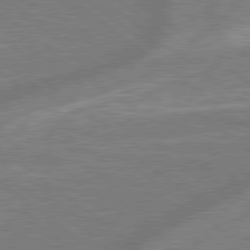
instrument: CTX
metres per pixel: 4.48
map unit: lApd
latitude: 79.1026
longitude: -170.7624
